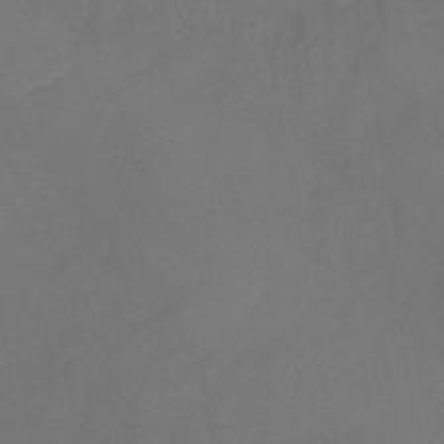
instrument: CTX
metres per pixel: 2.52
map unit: eHb
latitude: -39.6722
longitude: 76.7274
